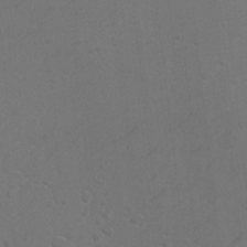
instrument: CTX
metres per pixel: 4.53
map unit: Ht
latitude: 5.1214
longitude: -29.4993
